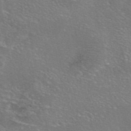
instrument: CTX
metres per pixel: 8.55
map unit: eAb
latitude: 46.2712
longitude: 106.2551
